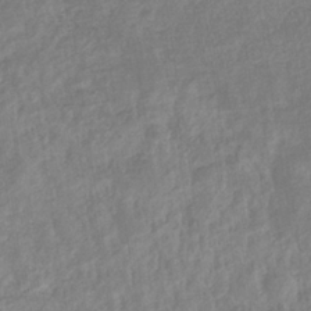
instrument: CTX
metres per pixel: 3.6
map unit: eHb
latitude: -35.0297
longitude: 77.0675
